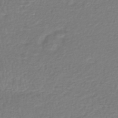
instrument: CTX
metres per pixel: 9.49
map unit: HNhu
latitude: -47.1809
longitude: 96.5952
